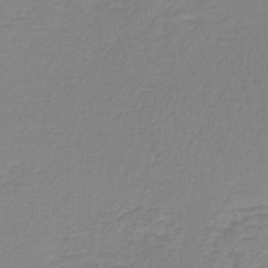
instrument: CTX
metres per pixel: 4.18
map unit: lHb
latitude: -40.7841
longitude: 64.7652
